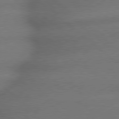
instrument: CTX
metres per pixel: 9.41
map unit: lApd
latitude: 79.3104
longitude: -166.3845
